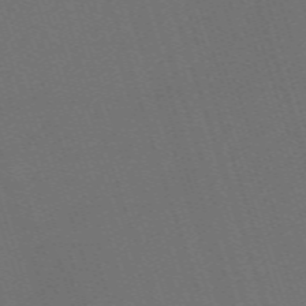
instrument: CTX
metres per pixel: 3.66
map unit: eHh
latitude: -64.3684
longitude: 51.0864
